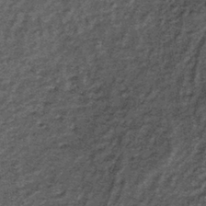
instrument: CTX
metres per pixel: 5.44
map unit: lHb
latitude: -38.9730
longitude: 66.1228
